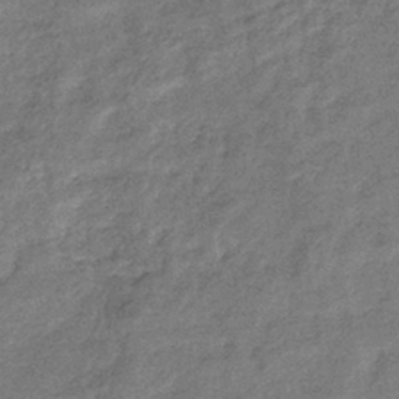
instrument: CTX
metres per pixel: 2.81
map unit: eHb
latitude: -37.8611
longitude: 79.1998
